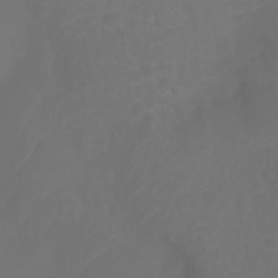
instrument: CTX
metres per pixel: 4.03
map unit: Ht
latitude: -3.0297
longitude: -61.1403
